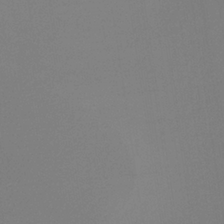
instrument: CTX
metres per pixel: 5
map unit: lHb
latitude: -35.2565
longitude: 67.4454
